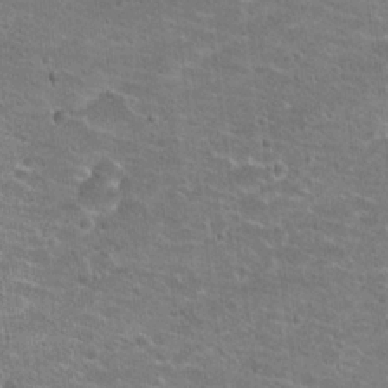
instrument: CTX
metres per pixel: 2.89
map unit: Hto
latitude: 21.6316
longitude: -42.6302
